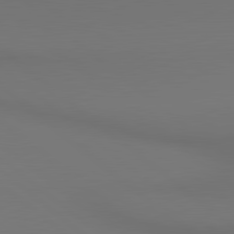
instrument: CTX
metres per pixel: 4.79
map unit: lApd
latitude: 80.6301
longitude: 154.6708
